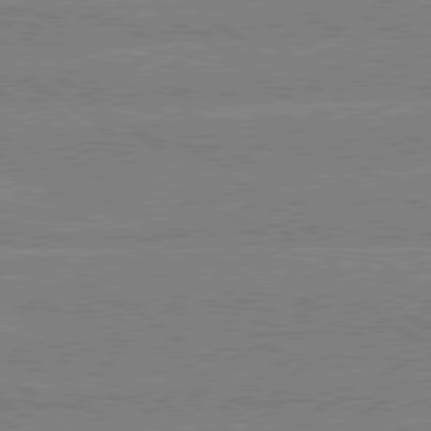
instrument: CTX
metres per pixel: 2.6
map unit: Hpe
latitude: 79.0459
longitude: -132.2334
